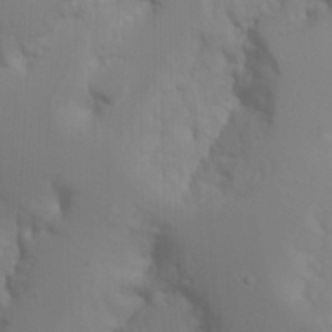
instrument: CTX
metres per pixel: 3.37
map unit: Nhu
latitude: 18.9702
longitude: -73.4616
